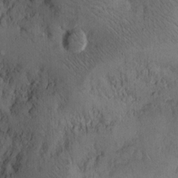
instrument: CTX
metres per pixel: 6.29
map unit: Hto
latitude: 11.9150
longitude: -59.0647
